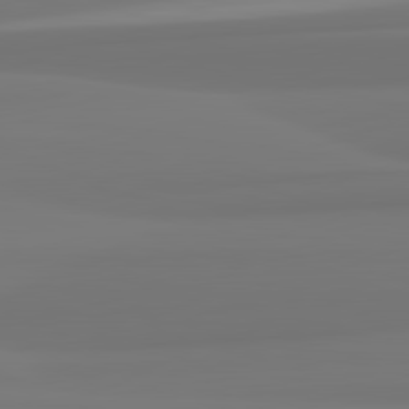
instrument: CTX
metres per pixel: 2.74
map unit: lApd
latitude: 82.2522
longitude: 174.9541
